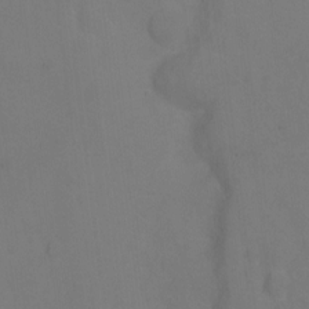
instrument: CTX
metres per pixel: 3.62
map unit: Hto
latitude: 0.2900
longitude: -33.7450
